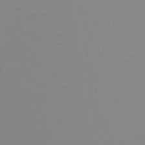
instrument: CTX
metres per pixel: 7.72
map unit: Htu
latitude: -12.2362
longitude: -70.8758
